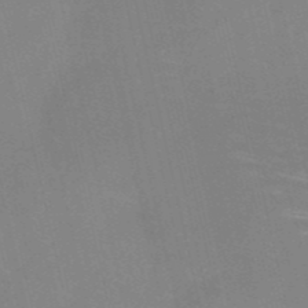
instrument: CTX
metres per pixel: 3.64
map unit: HNb
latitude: -52.1794
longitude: -45.1781
